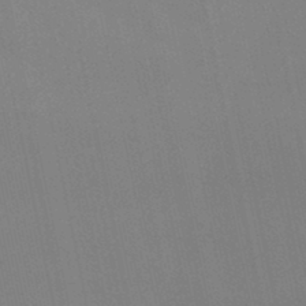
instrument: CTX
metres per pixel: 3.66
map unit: lHb
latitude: -46.1794
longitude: 69.8611
